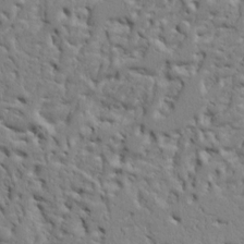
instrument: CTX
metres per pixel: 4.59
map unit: Ht
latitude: 8.3090
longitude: -76.3278
